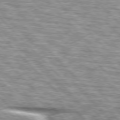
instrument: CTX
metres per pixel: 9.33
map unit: lApd
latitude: 76.4790
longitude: -83.7260
